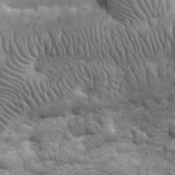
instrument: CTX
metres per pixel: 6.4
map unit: eHh
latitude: 32.2523
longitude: -67.8961
